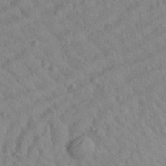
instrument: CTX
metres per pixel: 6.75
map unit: Aa
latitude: 27.2159
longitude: -141.9528
